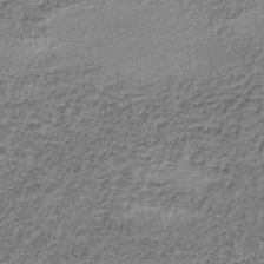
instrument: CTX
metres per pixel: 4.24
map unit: lHb
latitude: -37.6910
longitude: 66.0094
